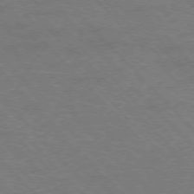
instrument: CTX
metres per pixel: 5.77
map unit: Hpe
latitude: -76.7274
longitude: -12.4034
